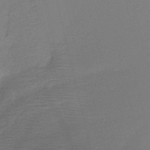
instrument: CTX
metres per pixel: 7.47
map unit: HNb
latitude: -49.8612
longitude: -42.1956
